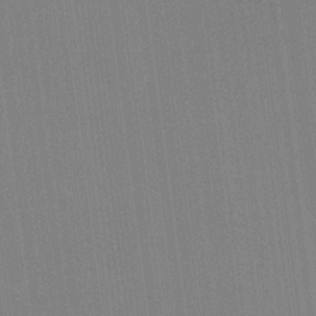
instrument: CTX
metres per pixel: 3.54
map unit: Ht
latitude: -11.5210
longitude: -46.3468
